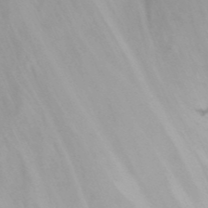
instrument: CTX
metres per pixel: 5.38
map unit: Nhu
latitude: -13.0298
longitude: -64.1011
